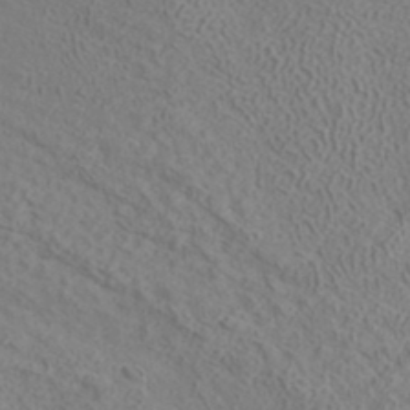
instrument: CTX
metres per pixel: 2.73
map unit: ANa
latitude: 37.1026
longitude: 19.1242
